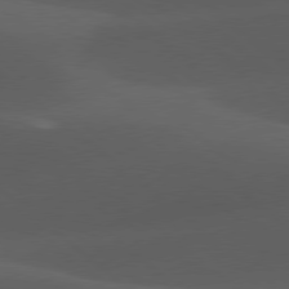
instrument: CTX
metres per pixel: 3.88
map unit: lApd
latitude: 78.1389
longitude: -55.2348
